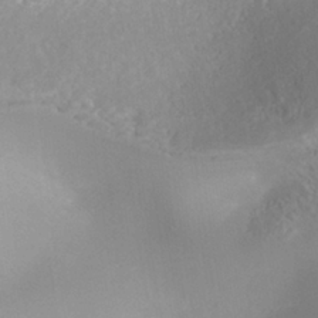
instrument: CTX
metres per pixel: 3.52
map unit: Nhe
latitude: -38.5763
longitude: -119.8772
